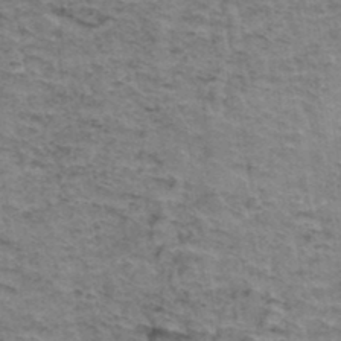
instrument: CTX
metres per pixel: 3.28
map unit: Hto
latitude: 36.9703
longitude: -46.7436
